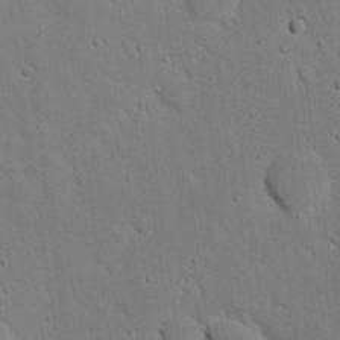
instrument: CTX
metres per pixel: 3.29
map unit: Nhu
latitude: 21.6694
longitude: -77.0080
